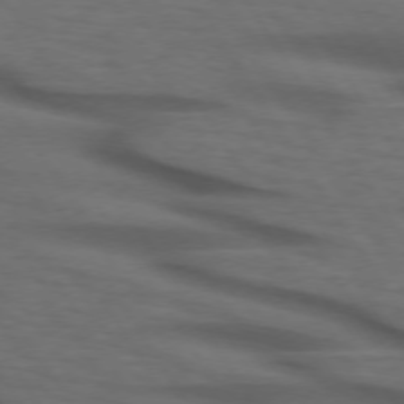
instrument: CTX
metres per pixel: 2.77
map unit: lApd
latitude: 73.7450
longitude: -74.3089
